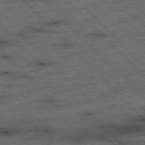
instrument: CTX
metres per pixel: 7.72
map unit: Hpe
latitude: -77.3132
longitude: -16.0633
